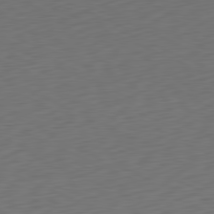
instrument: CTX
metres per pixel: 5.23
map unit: Ap
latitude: -81.4077
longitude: -59.9717
